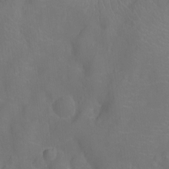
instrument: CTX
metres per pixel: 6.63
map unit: Nhu
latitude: -13.3888
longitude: -24.7057
